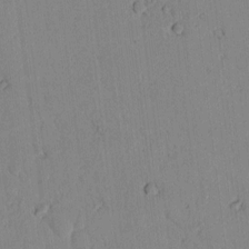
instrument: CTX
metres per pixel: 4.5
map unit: lAvf
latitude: 7.1025
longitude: 168.6707
